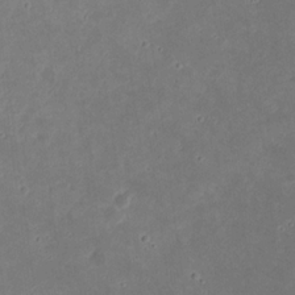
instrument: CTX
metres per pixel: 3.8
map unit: eHh
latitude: 21.1214
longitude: -70.8758
